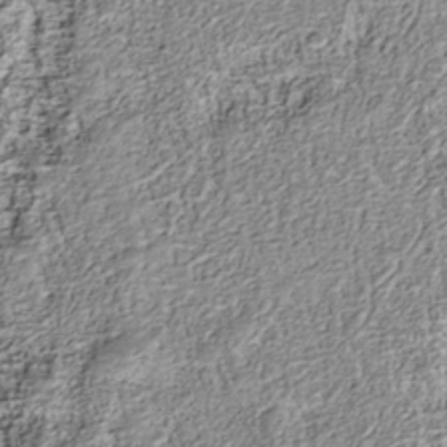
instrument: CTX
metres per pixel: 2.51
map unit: Nhu
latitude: -40.3873
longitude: -84.0633
